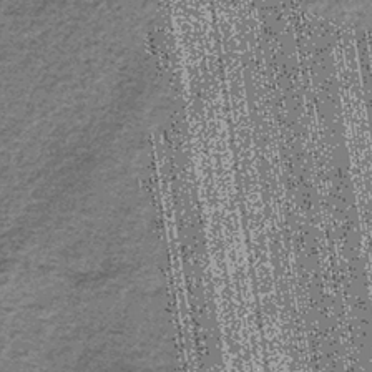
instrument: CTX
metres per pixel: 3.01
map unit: lHb
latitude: -37.6155
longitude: 64.9731
